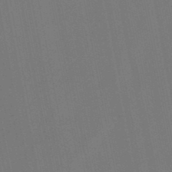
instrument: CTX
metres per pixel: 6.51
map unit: lHb
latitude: -47.7666
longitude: 72.0850
